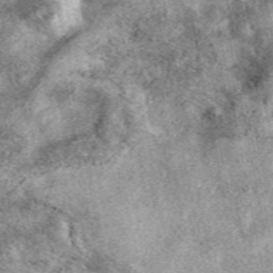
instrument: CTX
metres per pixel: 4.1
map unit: eAb
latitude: 39.7072
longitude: 109.9556
